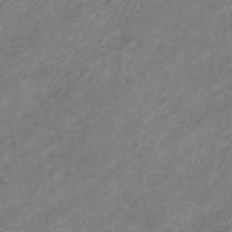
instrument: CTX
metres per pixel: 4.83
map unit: eHb
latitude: -31.8800
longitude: 70.7085
